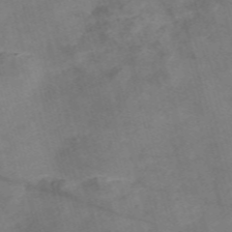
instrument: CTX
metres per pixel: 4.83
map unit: Nve
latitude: -58.5195
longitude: 51.5399
